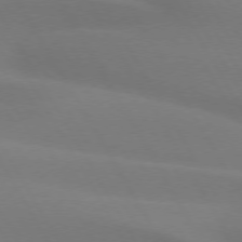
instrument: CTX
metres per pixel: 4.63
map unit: lApd
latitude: 73.8206
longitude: -48.4979
